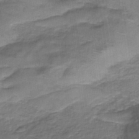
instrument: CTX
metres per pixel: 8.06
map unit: HNb
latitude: -35.8422
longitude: 57.5210
